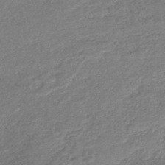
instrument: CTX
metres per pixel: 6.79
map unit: lHb
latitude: -44.1228
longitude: 71.7667
